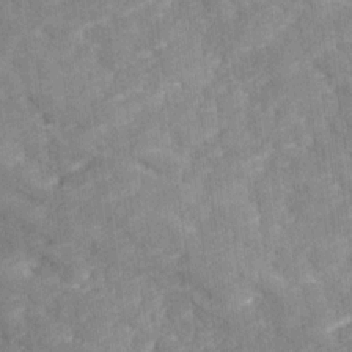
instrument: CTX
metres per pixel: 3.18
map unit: Ave
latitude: 17.9717
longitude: -135.5182
